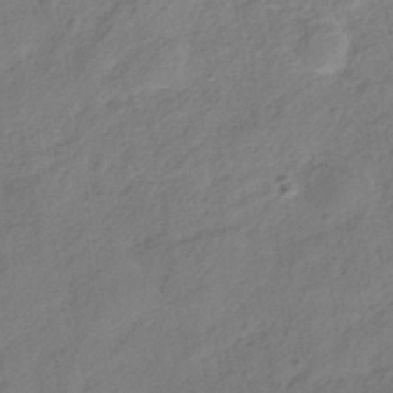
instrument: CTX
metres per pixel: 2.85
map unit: HNhu
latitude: -39.2376
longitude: 107.0298
